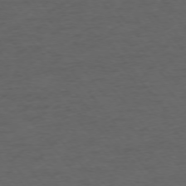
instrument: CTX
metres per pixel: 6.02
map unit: Ap
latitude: -75.8234
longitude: -84.3656
